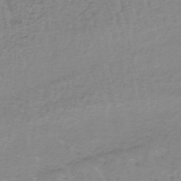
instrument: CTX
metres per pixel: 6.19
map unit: lHb
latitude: -37.3320
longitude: 61.9178
